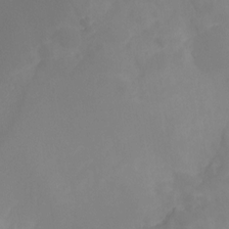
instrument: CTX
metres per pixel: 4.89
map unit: Ht
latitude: -4.7841
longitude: -61.0836
